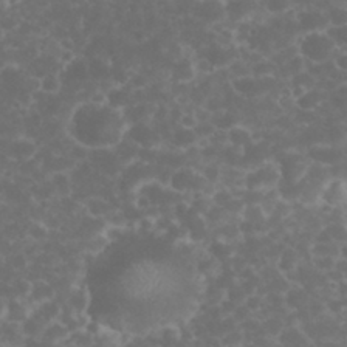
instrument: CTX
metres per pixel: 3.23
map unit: eHh
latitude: 32.4034
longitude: -62.3279
